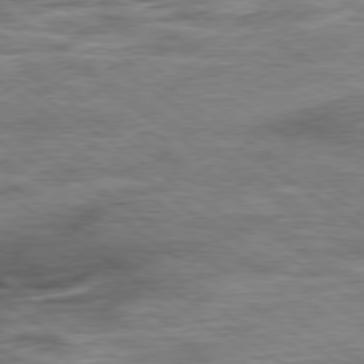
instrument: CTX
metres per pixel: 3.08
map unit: Ap
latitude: -79.5777
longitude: -49.1025
